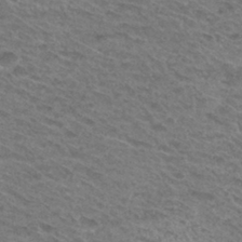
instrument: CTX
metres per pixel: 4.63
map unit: Hto
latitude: 31.3860
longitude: -47.5371
